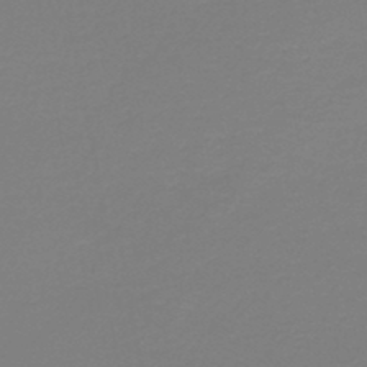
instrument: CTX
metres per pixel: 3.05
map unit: HNb
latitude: -45.7289
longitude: 53.3887
